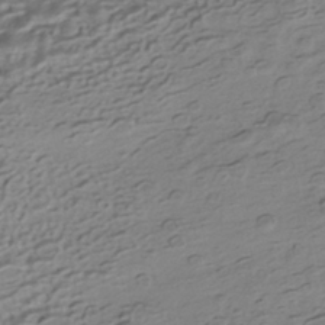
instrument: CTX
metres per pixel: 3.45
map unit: HNhu
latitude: -41.7666
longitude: 98.9919
